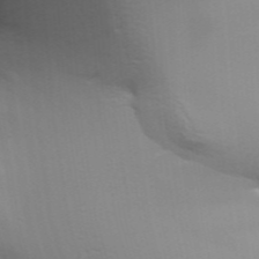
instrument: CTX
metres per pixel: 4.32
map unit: Aa
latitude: 31.7450
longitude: -141.1781
